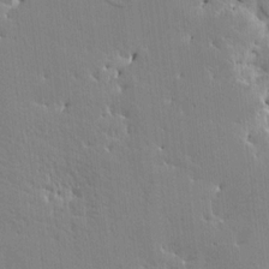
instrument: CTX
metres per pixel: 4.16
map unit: HNhu
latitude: 4.9136
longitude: 3.9367
